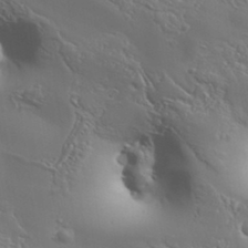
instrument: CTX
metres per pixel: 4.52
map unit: Aa
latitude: 34.1766
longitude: -134.3089
